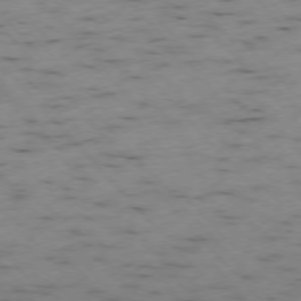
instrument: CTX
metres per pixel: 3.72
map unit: Ap
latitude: -76.4818
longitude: -60.7624
